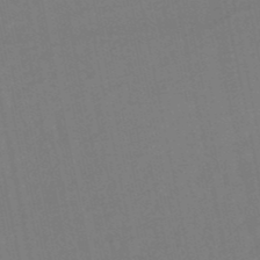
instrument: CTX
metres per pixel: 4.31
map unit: eHb
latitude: -49.8989
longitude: 72.3117
